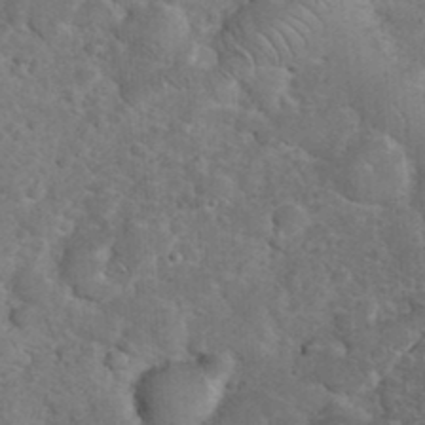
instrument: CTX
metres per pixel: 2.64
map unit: eHh
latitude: 36.1389
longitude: -64.8380
